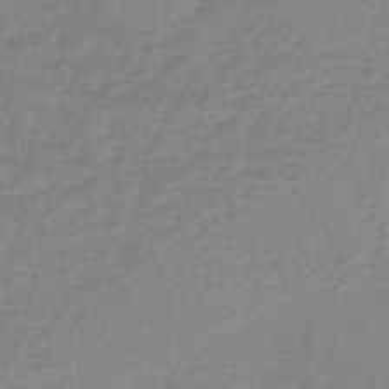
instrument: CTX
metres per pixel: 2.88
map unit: eHb
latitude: -46.0661
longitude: 82.0472
